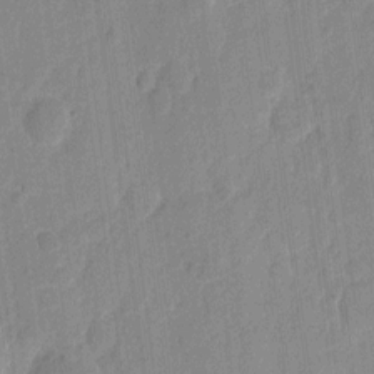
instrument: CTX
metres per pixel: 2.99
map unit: eHh
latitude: 9.7450
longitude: -66.8002
